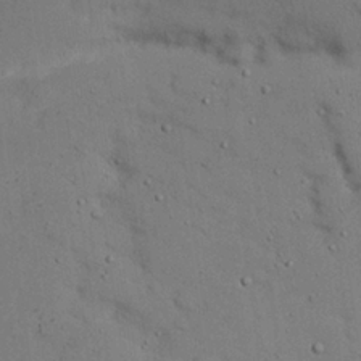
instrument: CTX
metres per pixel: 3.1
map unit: Nhu
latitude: 24.4412
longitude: -72.7625
